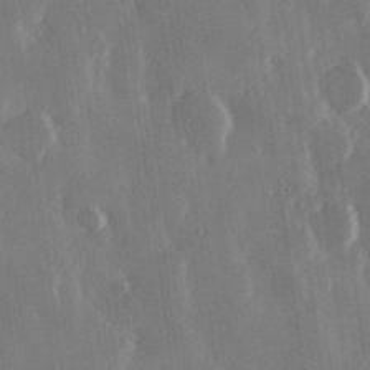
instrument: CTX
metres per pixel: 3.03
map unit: Hve
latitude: 28.2900
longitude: 149.4266
